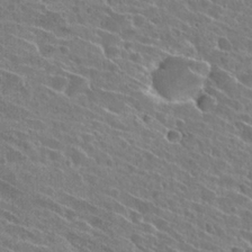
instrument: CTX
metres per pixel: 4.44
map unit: Hto
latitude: 25.5749
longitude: -43.5938
